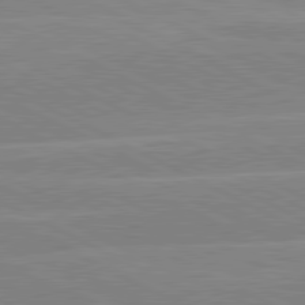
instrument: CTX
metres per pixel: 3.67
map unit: lApd
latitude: 80.8380
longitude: -128.0444
